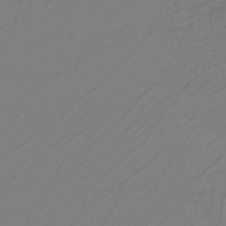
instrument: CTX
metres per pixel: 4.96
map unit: eHh
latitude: -42.8030
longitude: -33.1403
